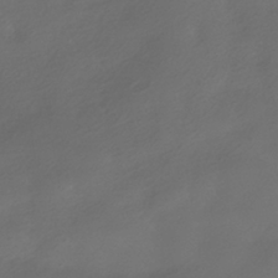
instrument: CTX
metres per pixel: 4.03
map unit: HNhu
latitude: -39.7667
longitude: 96.7274
